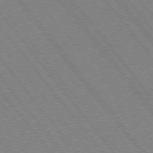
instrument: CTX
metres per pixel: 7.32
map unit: Ap
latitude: -76.0283
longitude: -95.9150
